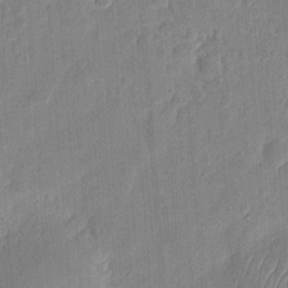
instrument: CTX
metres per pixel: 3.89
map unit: eHh
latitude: 7.8016
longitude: -73.2537
